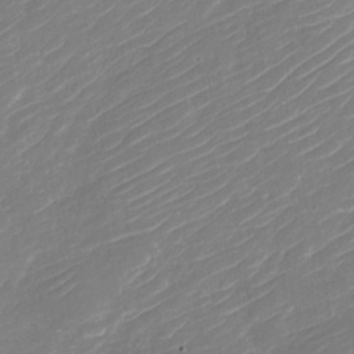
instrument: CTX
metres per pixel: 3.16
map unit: Nhu
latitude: -30.5007
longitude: -72.3279
